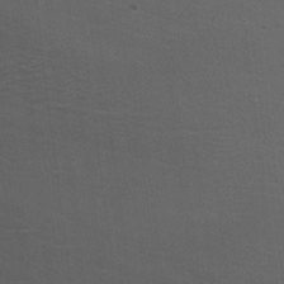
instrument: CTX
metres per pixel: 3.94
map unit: Nhu
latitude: -7.1242
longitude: -80.2145
